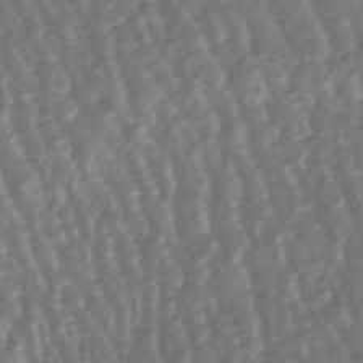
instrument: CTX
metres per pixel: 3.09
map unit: lHb
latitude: -47.9556
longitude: 78.9163
